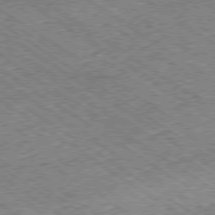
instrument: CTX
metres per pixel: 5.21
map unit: Ap
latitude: -79.4643
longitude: -51.4804
